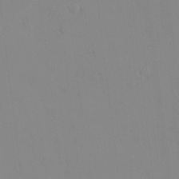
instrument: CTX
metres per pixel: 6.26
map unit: HNhu
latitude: 6.5924
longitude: 1.9745
